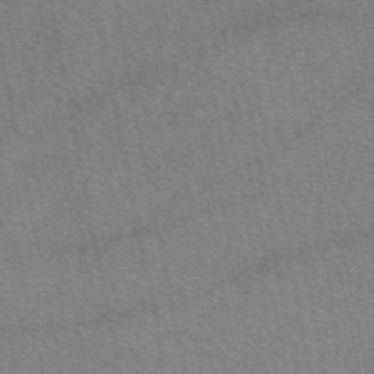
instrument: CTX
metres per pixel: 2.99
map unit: eAb
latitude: 50.4979
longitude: 112.1984
